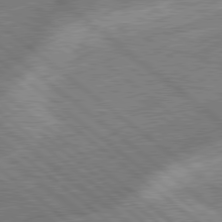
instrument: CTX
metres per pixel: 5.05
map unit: lApd
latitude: 79.0081
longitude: -170.0633
